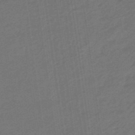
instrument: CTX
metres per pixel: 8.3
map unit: eHb
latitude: -47.1998
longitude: 87.5966
